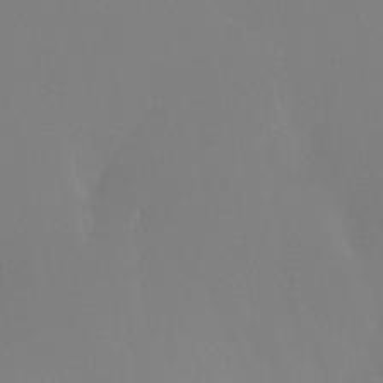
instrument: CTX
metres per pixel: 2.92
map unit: Ht
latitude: -14.8786
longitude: -48.1767
